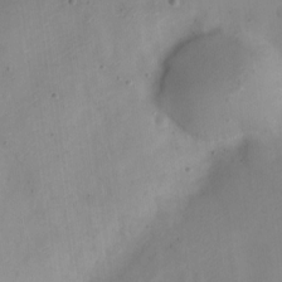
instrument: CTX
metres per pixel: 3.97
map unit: Nve
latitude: -22.7463
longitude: 106.9353
